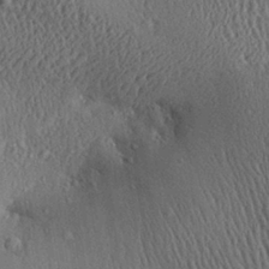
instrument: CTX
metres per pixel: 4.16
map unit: Aa
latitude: 28.7813
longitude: -136.3090
